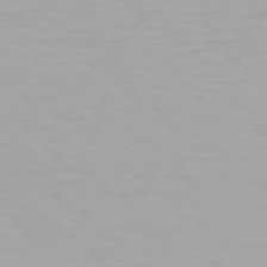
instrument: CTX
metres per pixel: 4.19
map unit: Hpe
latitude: 78.2145
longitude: -136.1011
